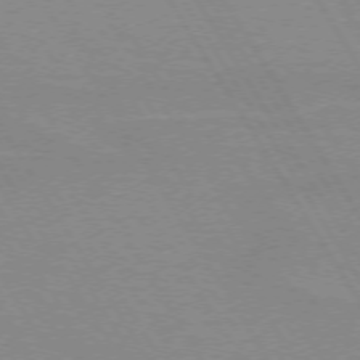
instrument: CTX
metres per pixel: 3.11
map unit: lApd
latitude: 72.3846
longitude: -56.4034
